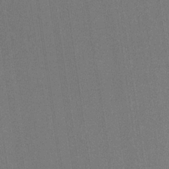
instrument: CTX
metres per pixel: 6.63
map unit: HNb
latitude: -32.3873
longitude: 57.6533
